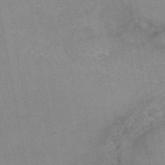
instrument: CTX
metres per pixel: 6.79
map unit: eAb
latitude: 49.0081
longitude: 105.2376
